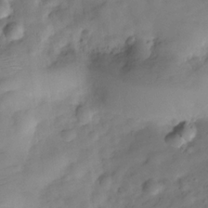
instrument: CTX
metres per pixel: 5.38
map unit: Hve
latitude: -29.5588
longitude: 93.3132
